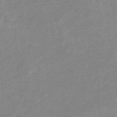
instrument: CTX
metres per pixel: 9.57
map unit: eHb
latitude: -37.0486
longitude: 76.8597
